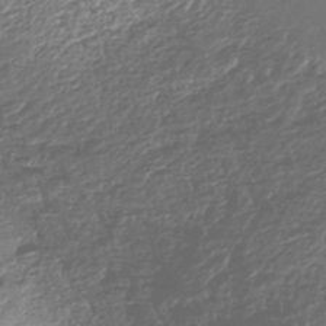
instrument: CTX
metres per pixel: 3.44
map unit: Nhe
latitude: -46.4818
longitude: -172.6112
